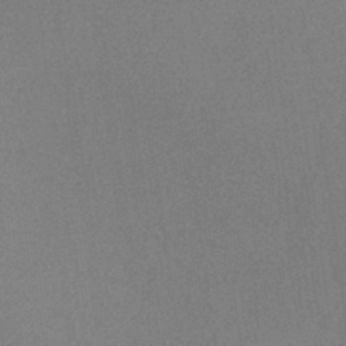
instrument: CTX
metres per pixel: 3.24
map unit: lHb
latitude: -36.4251
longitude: 68.4251
